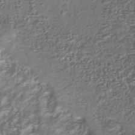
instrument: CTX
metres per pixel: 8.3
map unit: Nhu
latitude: -40.6896
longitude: -85.6316
